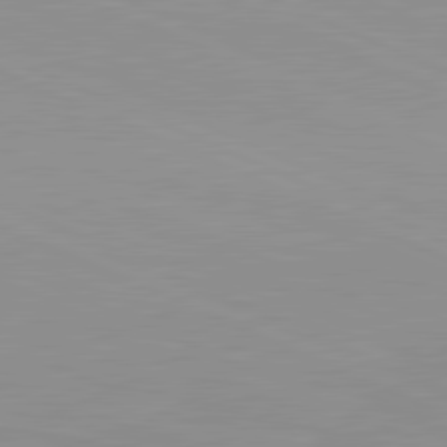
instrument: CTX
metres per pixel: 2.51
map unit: lApd
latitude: 81.6127
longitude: -168.5924
